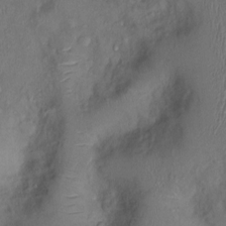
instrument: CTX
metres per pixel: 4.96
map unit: Ht
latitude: 0.4790
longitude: -13.7828
